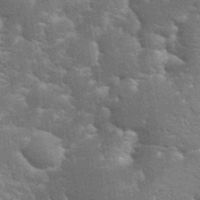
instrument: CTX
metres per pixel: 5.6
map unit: eHh
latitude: 34.7624
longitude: -65.5182
